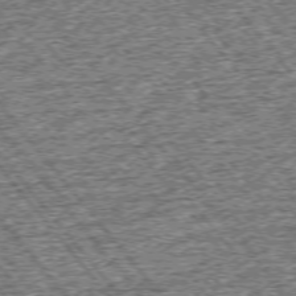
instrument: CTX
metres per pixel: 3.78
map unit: Ap
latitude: -75.2565
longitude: -91.4804
